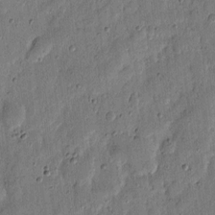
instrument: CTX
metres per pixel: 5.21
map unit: eHh
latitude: 5.9717
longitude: -71.2348
